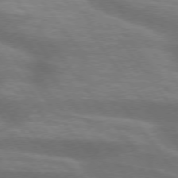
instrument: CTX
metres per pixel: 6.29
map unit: lApd
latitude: 75.0270
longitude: -57.5371
